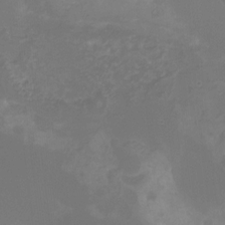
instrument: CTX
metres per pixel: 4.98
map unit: Nhu
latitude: -15.9367
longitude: -57.5182
